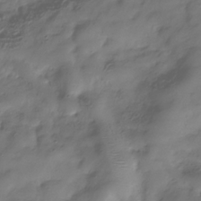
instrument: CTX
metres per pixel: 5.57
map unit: Hve
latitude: -31.8422
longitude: 91.1998
